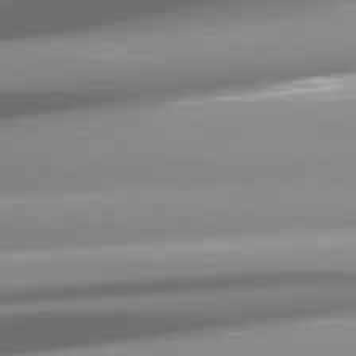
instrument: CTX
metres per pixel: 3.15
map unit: lApd
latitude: 82.1199
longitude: -147.1215
